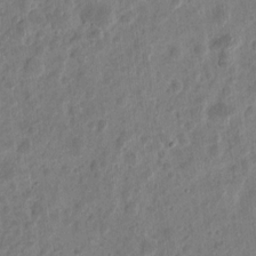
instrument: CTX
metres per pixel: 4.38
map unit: eHh
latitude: 10.2712
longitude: -73.8773
